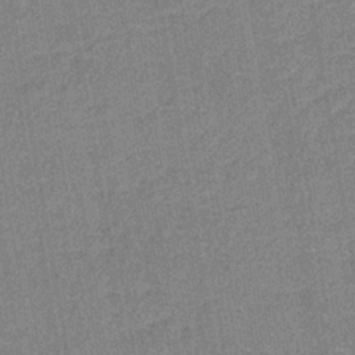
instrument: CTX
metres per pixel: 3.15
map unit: lHb
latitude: -37.2187
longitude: 74.1606
